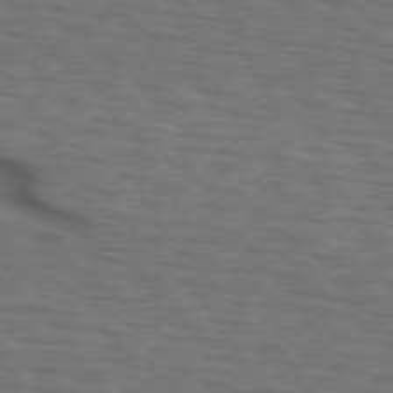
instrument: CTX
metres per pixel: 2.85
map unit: lApd
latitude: 73.1215
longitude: -73.4805
